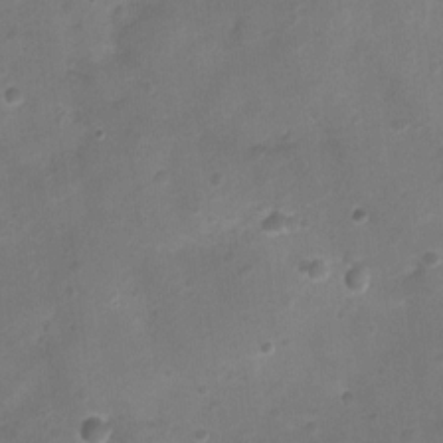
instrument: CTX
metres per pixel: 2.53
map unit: Ht
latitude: -3.6910
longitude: -19.2915
